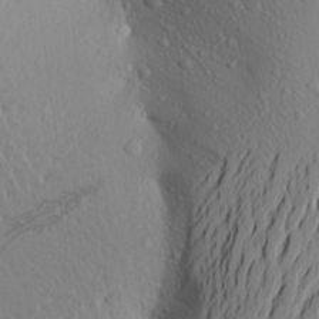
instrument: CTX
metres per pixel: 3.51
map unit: Aa
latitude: 24.3089
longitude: -147.3104
